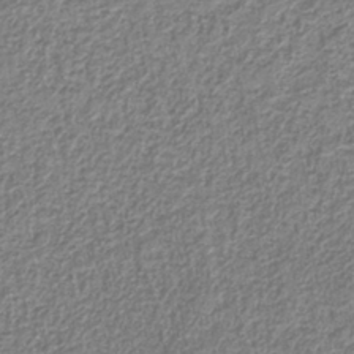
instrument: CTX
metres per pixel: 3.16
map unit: eAb
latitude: -39.1431
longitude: 52.3495
